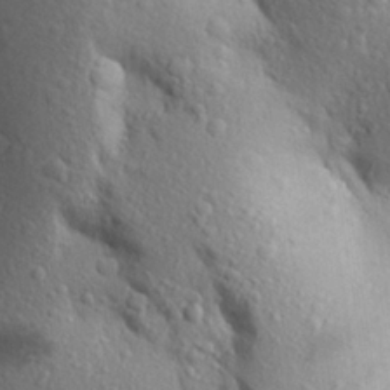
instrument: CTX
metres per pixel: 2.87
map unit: Aa
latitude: 27.8206
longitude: -148.7624
